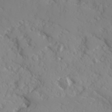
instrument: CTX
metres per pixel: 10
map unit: Ave
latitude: 17.0458
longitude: -129.2915
